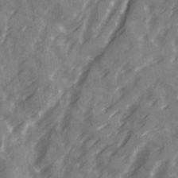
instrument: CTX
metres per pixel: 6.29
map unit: Ave
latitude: 20.0822
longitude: -131.5183
